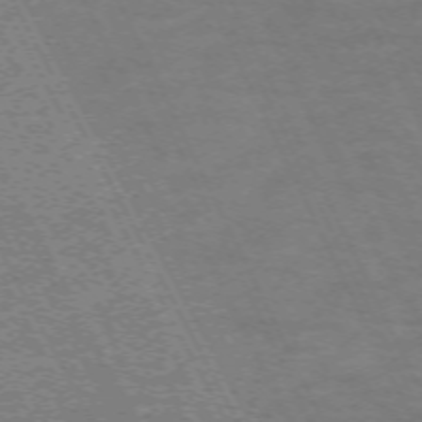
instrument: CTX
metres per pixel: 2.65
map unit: Hpe
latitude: -71.0487
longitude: 14.9353
